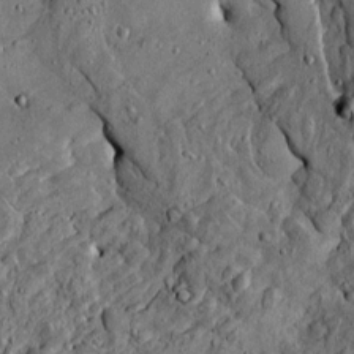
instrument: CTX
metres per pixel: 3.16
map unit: Htu
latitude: -4.1605
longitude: 157.3510
